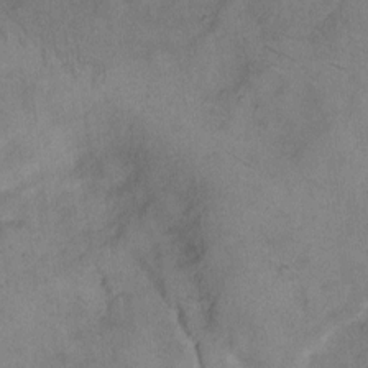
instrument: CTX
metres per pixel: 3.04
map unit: Hto
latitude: 8.6680
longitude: -61.9339
